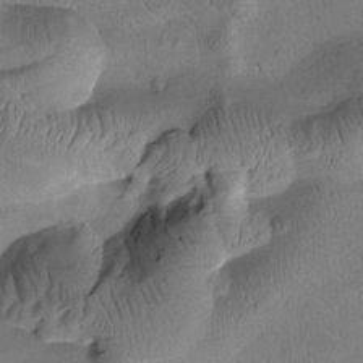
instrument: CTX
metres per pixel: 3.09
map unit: Htu
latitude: 1.8961
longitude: 177.4643
